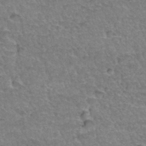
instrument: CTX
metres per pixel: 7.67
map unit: Hto
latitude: 35.4426
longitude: -46.9136
